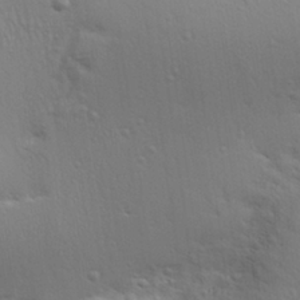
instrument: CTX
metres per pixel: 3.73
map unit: Aa
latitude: 26.3278
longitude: -136.7058
